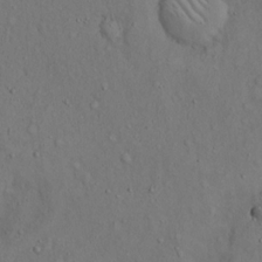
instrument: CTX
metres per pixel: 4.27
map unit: Hto
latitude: 14.4790
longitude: -57.9906
